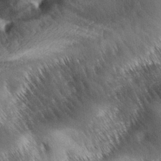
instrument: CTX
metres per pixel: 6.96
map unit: lAa
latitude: -5.7099
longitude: -127.2159
